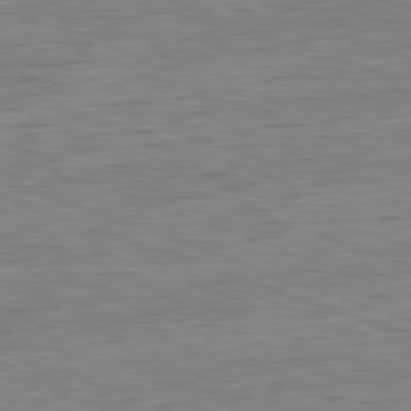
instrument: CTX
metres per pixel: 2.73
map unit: Ap
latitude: -81.7289
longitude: -78.7624
